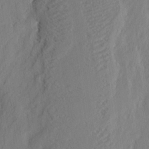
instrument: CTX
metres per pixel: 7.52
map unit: eHh
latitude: 3.2348
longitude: -77.5371
